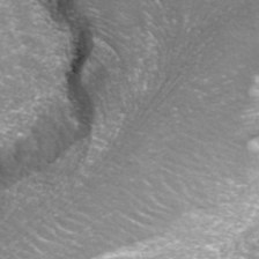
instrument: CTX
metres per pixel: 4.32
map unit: ANa
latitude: 42.4601
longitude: 25.1620
